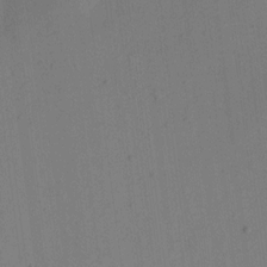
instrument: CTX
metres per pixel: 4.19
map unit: eHh
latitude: 10.9703
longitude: -69.4238
